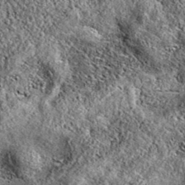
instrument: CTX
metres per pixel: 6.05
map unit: eAb
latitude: 36.3656
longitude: 111.6155
